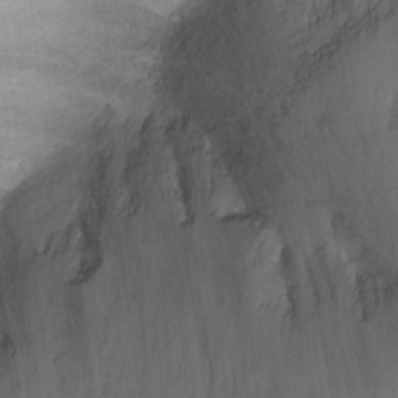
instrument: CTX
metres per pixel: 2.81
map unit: Ht
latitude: -5.5966
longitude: -36.7058
